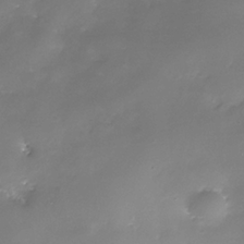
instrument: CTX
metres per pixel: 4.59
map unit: Nhe
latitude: -35.4454
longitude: -92.4412
